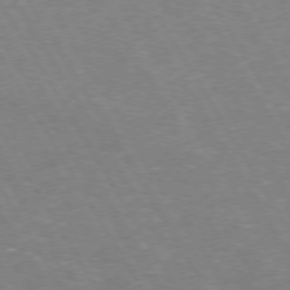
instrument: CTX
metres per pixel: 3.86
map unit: Hpe
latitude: 73.0081
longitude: -123.3860
